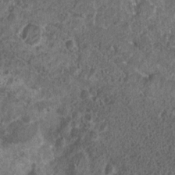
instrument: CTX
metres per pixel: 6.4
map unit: Nhu
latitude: 7.5371
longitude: -20.3467
